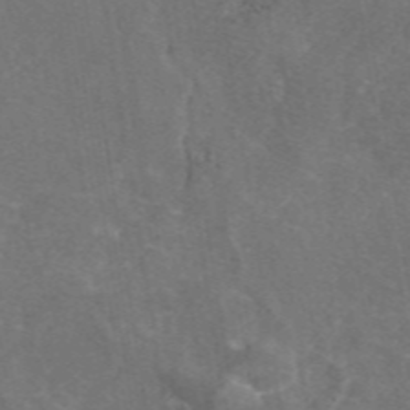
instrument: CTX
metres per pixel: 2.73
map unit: eAb
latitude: 46.9514
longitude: 111.3887
